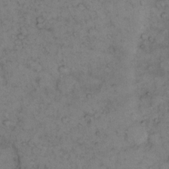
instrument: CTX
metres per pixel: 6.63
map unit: eHh
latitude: 15.8395
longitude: -63.6127
